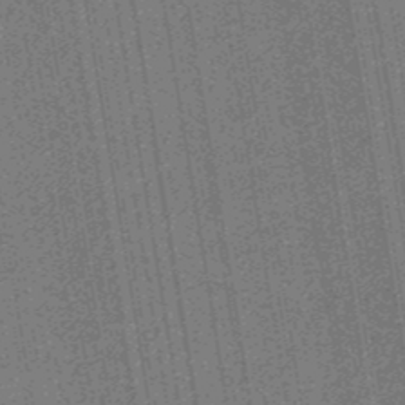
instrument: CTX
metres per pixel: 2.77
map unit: eHb
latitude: -30.6140
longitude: 70.7274
